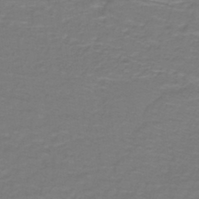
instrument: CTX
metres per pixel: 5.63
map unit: lHb
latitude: -42.5384
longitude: 56.6140
